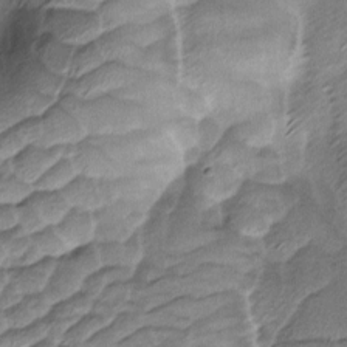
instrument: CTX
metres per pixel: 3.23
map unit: Ave
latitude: -8.3495
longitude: -123.1214
